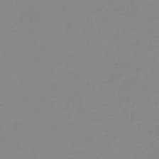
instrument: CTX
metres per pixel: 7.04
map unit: lHb
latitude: -40.8219
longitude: 70.2173
